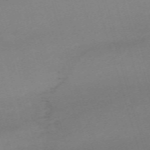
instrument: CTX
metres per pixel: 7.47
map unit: eHh
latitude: -61.9367
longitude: 50.8975
